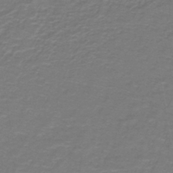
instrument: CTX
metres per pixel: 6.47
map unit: lHb
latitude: -42.7085
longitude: 56.7841
